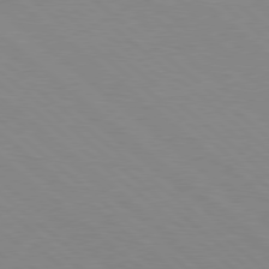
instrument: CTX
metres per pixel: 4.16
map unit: Hpe
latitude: 78.2145
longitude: -150.9513
